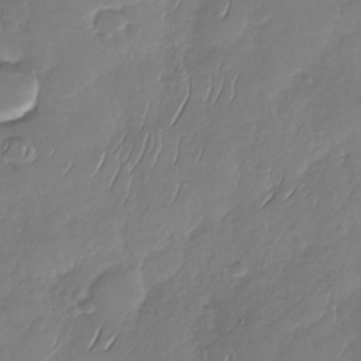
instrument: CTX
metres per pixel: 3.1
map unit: Nhu
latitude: -29.5966
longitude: -61.7260
